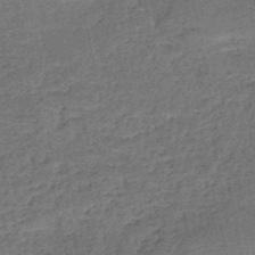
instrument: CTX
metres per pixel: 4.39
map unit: HNb
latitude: -51.1620
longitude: -49.9150
